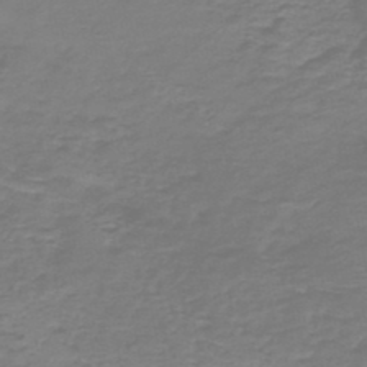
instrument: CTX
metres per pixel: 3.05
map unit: HNb
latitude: -47.3320
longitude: 52.3117
